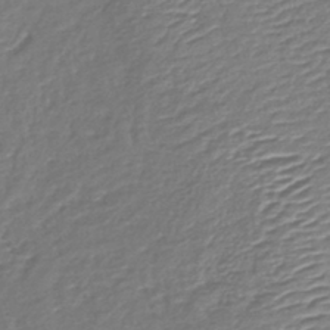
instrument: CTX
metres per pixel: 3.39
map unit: lHb
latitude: -41.5210
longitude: 75.7856
